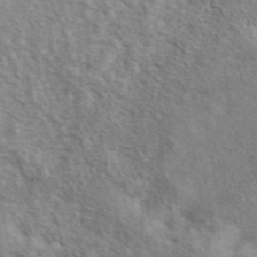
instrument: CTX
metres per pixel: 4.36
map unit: eAb
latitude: 40.8946
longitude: 105.7099
